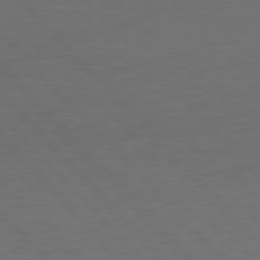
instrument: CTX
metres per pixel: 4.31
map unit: Hpe
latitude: 76.7813
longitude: -155.5749
